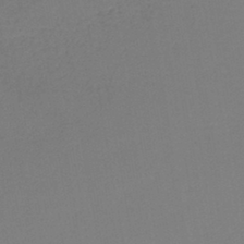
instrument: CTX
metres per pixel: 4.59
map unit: lHb
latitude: -42.4251
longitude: 76.4062
